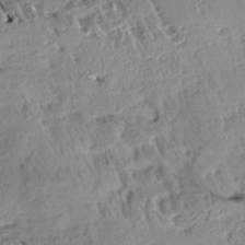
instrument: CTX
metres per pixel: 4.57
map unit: Aa
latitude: 13.3293
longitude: -141.2348
